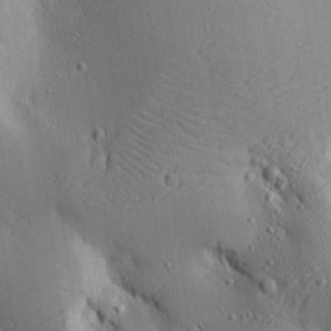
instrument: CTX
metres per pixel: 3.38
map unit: Ave
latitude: 17.0270
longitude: -139.1025
